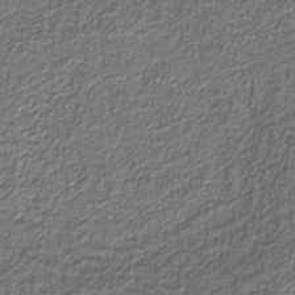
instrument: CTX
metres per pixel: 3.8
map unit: eAb
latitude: -39.6722
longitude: 51.4454
